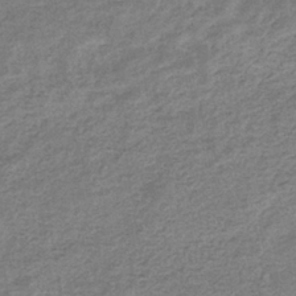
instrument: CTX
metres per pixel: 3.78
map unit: eHb
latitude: -36.4629
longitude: 80.4440
